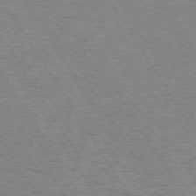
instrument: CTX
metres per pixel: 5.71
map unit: Hpe
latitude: 73.5560
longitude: -143.3104
